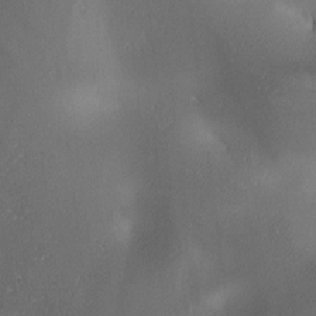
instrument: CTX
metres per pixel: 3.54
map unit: lAa
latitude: 2.4223
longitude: -115.9150
